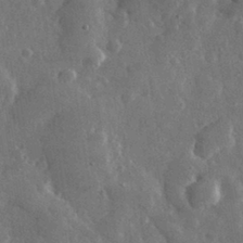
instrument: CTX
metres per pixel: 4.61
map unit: lHvf
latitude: 32.0444
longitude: -89.1970
